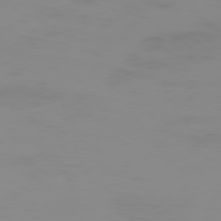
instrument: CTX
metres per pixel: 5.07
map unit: Ap
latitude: -78.5573
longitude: -95.7639
